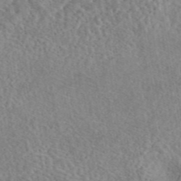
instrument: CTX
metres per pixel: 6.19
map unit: eAb
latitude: 44.5357
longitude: 116.3306
